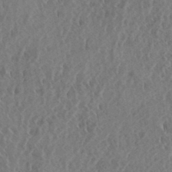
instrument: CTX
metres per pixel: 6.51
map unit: eHh
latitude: 33.6127
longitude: -132.8002
